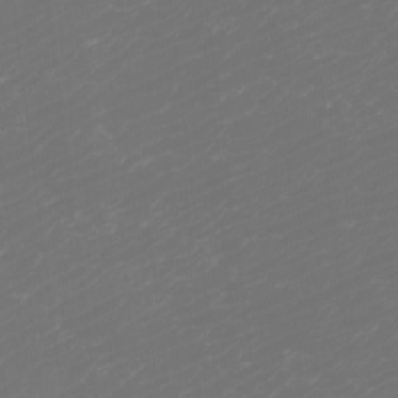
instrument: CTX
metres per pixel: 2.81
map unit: Htu
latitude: -6.2361
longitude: -74.2145
